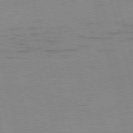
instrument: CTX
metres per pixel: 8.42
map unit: Ap
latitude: -76.0283
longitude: -73.9717
